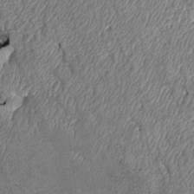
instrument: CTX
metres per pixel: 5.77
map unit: Htu
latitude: 3.1214
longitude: 150.3873
